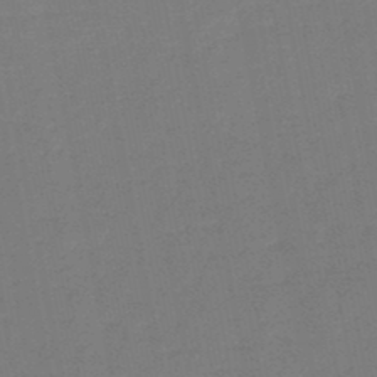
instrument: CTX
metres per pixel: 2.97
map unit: eHb
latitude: -46.9352
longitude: 80.2929
